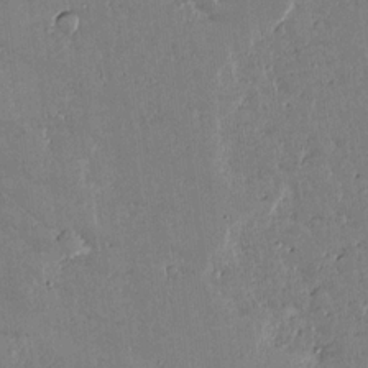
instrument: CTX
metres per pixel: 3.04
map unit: lAvf
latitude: 14.7813
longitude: -127.3293
